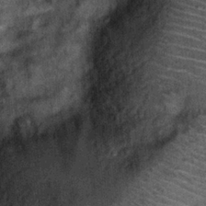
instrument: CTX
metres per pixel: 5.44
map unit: Hto
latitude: 14.7436
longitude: -35.1781
